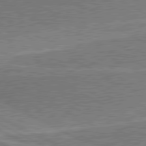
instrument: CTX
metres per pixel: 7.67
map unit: lApd
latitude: 80.5924
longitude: 141.1431
